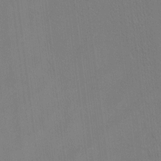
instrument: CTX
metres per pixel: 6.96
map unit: Ave
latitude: -6.5762
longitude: -122.3278
